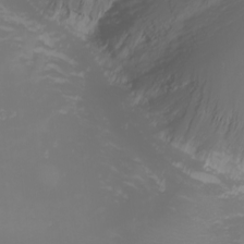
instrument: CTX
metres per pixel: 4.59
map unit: Nhu
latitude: -0.9542
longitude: -79.5182
